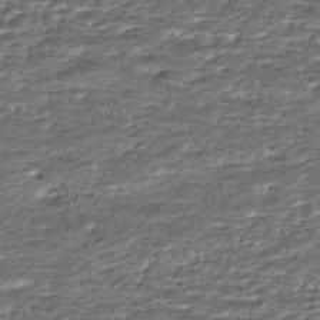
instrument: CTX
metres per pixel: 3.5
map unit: HNhu
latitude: -46.3873
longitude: 105.7666
